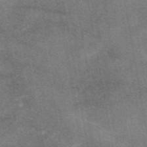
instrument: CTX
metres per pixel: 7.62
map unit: eAb
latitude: 48.1767
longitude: 122.3684
